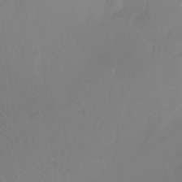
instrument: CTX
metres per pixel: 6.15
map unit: Ht
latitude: -8.8597
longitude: -38.2522
